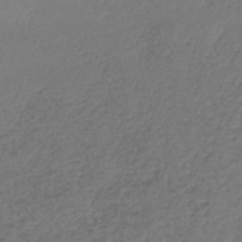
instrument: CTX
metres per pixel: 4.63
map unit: lHb
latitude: -39.1242
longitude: 73.6155
